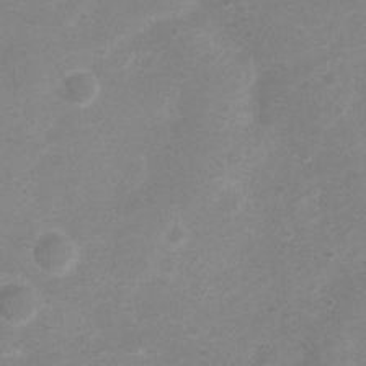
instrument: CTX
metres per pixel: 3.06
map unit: Nhu
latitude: 4.8569
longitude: -25.2537
